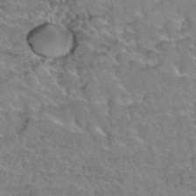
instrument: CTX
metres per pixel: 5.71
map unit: Hto
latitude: 35.8394
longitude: -45.3481
